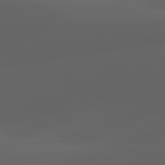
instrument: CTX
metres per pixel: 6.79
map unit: lApd
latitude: 80.0633
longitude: -93.3103
